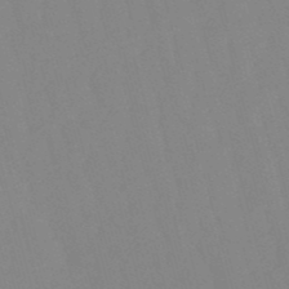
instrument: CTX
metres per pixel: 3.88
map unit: eHb
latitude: -50.6329
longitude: 75.3132
